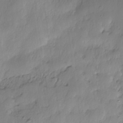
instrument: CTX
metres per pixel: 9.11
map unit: Nhe
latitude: -38.6330
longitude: -148.8758
